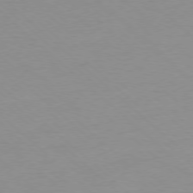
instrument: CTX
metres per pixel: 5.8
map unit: Hpe
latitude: -78.2550
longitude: -21.0081
